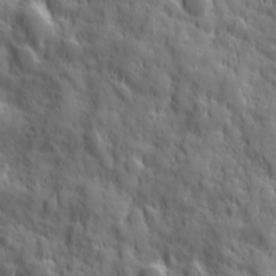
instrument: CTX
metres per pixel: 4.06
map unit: Ave
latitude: 19.5560
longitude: -132.7813
